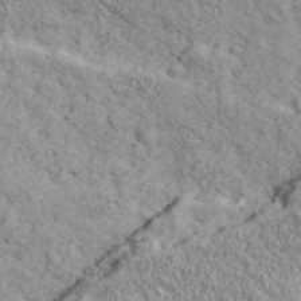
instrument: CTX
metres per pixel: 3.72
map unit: eHh
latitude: 43.3671
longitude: -89.9151
